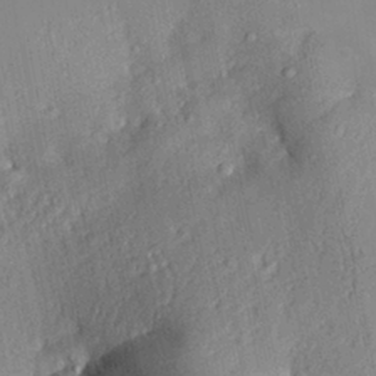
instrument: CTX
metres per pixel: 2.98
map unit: Aa
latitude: 28.9702
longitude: -134.9513
